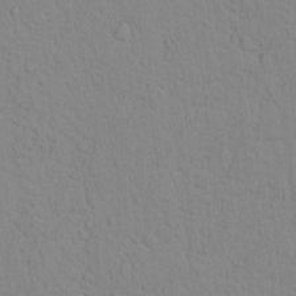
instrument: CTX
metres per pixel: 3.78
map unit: lAvf
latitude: 9.0270
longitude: 168.4818
